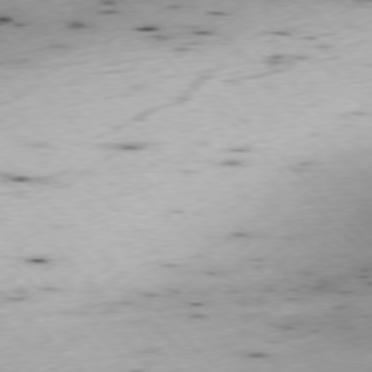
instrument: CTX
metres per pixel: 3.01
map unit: Ap
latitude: -76.9920
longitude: -60.2900
